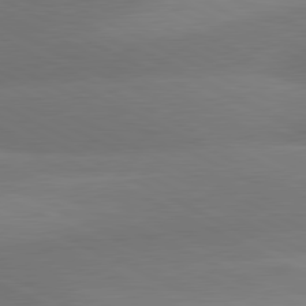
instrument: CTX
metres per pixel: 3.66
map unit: lApd
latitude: 80.8947
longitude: 126.6518
